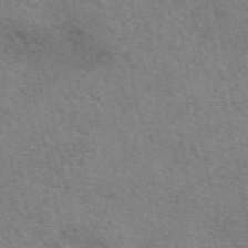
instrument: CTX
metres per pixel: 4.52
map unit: eAb
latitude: 50.8191
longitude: 112.0094
